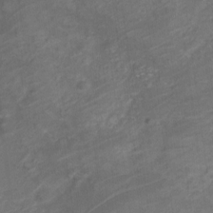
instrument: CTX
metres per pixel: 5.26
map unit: Nve
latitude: -19.1998
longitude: 107.1431
